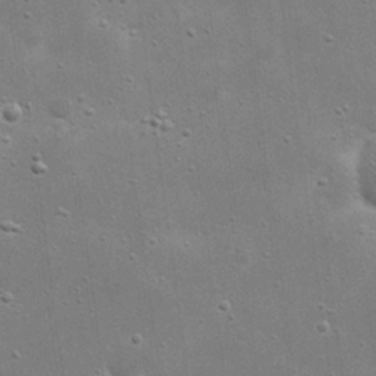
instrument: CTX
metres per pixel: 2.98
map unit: eHh
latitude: 21.1026
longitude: -67.0458
